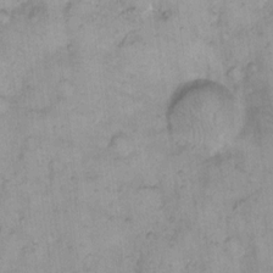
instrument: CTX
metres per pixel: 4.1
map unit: eHh
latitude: 13.0837
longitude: -63.8395
